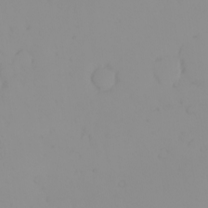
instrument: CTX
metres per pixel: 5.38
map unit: eHh
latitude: -1.3888
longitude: 19.7667
